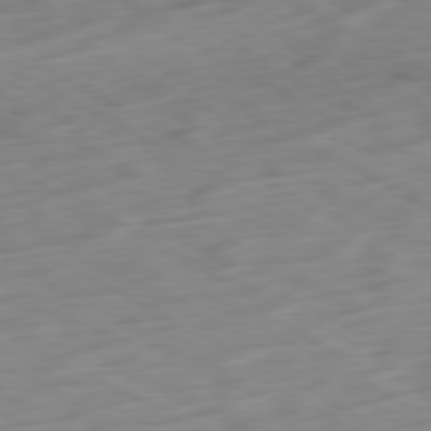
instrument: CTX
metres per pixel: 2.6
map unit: Ap
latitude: -80.7463
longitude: -70.8758
